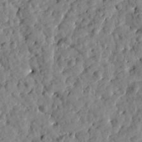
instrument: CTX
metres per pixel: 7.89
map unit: Htu
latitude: 1.5560
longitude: 179.6910
